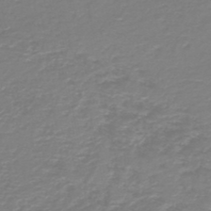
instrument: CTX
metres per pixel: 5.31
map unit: HNb
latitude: -46.6518
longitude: 52.8219
